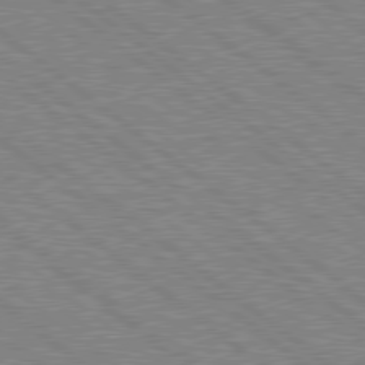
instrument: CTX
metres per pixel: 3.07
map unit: Hpe
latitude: 78.8191
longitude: -168.5357
